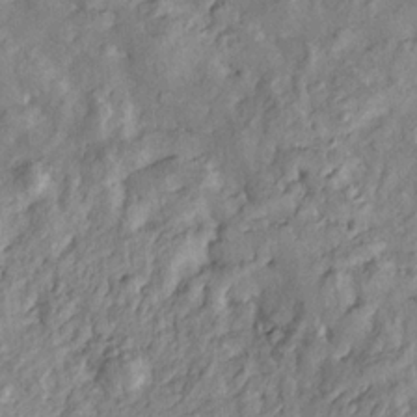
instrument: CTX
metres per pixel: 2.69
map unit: Htu
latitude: -6.0283
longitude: 154.9919
